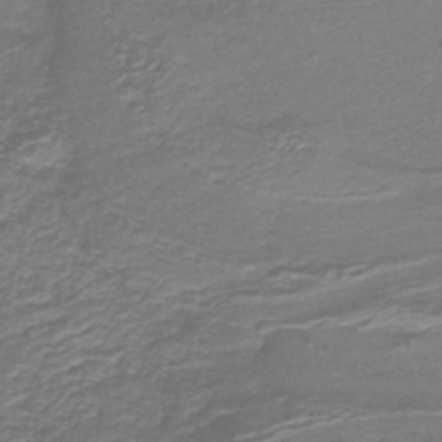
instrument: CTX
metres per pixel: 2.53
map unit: lHb
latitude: -40.5763
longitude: 54.5763
